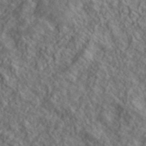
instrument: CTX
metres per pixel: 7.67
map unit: lHvf
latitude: 39.7827
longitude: -89.5938
